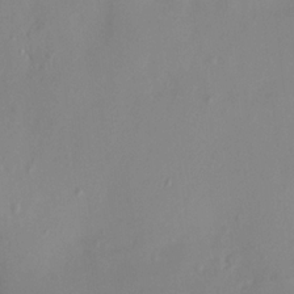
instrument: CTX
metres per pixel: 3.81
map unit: HNhu
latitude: 8.0633
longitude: -2.0633
